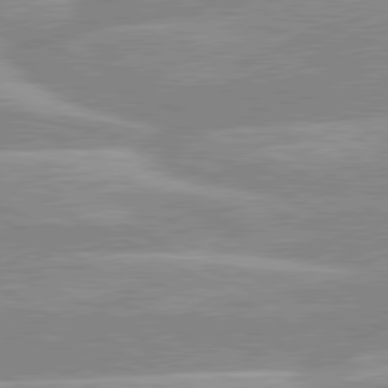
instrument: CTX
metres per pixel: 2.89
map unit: lApd
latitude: 80.4034
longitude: -124.6301
